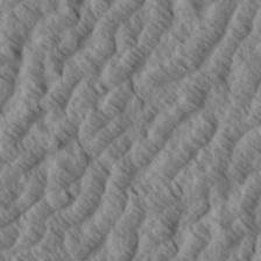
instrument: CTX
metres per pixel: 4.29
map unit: eHh
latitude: 34.5356
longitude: -139.2348
